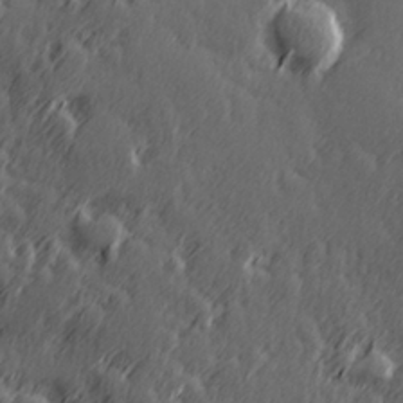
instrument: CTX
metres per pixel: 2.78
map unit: Hve
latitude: 26.5735
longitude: 145.9745
